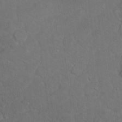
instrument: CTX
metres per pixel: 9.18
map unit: Hto
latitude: 16.6679
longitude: -37.8772
